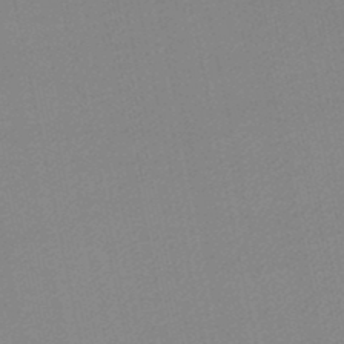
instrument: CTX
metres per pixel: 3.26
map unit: lHb
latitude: -46.5951
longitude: 58.6896
